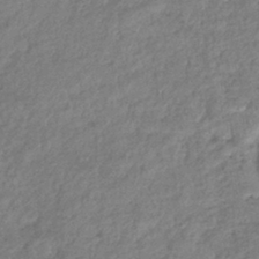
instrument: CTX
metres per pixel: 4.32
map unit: eHb
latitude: -38.6708
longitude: 81.1053
